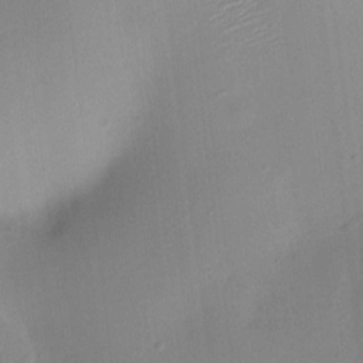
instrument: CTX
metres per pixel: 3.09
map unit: HNhu
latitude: 7.9339
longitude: -3.7638
